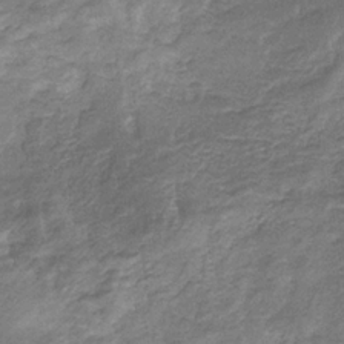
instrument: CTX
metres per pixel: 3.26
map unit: eHb
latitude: -32.3496
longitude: 67.2943
